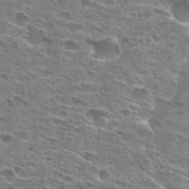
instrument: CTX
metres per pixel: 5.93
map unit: Hto
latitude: 26.6680
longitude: -47.4805
